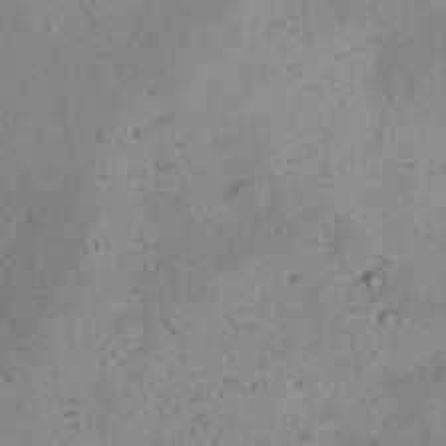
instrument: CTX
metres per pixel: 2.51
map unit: Nhu
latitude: 22.2900
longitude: -70.1578
